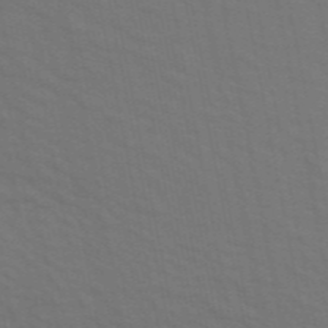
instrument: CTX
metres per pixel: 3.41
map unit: ANa
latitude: 48.9514
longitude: -76.7624
